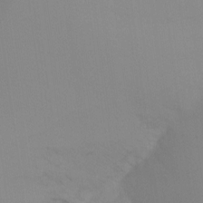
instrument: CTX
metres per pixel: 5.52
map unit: Ht
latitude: -16.8975
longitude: -46.8002
